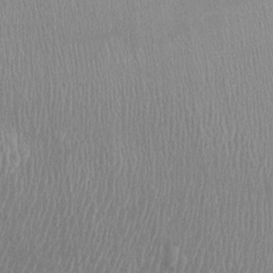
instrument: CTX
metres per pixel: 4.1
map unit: Ht
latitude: -2.5951
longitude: -14.9325
